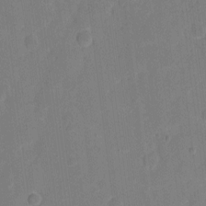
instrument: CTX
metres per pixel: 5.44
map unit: eHh
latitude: 6.1200
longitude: -66.6490
